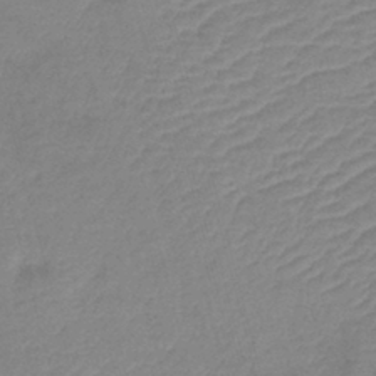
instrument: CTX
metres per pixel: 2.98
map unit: lHb
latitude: -40.5574
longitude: 76.3495
